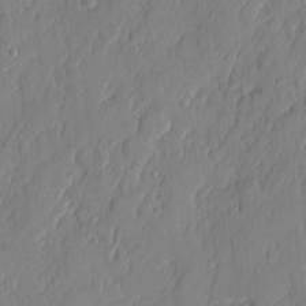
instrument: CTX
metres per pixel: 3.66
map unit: eHh
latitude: 4.7246
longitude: -76.3467
